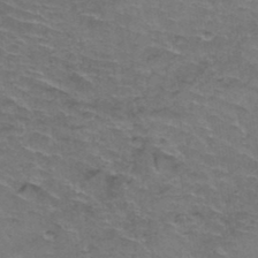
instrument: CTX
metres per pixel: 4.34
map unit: Hto
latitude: 37.4805
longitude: -41.6315
